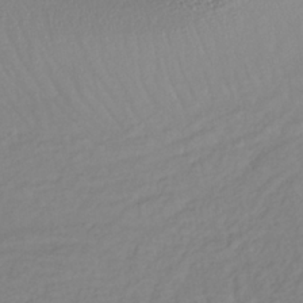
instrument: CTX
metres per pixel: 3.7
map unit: lHb
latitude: -36.6329
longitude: 69.9745
